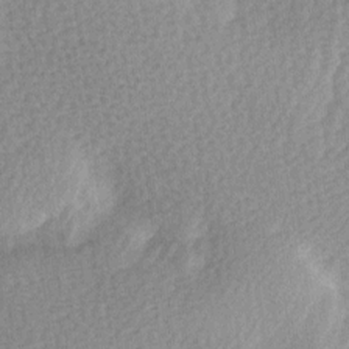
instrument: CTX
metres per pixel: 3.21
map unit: Ave
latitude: 10.8002
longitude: -107.1214
